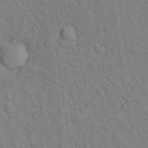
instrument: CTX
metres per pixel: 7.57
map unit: Hto
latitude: 16.3845
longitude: -35.9906
